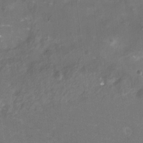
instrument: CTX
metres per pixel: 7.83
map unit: Nhu
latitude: -15.6722
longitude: -58.3278
